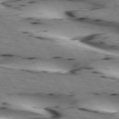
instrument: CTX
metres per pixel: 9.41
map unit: lApd
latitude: 73.1215
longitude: -53.2537
